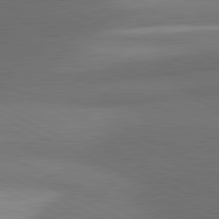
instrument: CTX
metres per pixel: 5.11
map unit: lApd
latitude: 81.2537
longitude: 138.8408
